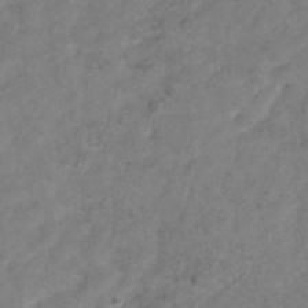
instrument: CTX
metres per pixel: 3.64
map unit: Hve
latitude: -33.3321
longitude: 89.7099
